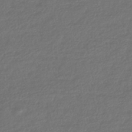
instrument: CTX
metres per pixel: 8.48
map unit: HNhu
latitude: -45.3699
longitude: 107.0298
